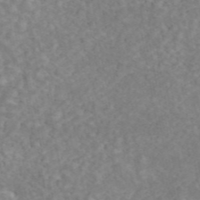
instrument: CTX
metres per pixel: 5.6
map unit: ANa
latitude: 46.0822
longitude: 21.6910
